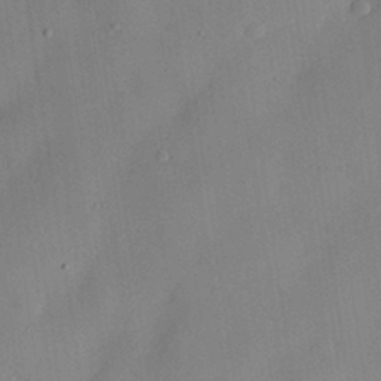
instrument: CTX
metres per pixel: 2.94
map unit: eHh
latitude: 29.7449
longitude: -73.3482
